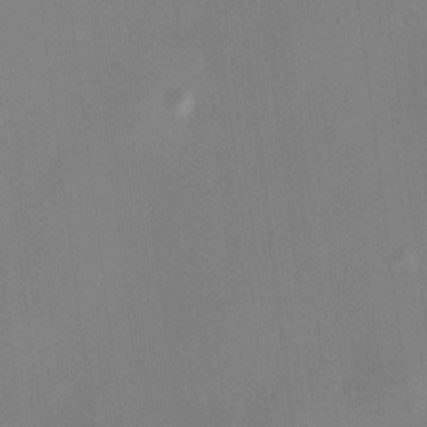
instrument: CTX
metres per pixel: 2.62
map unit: HNhu
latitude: 7.5560
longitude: 12.1417
